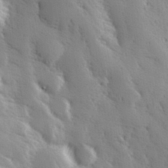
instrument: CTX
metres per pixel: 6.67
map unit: Hve
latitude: 32.9136
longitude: 149.6155
